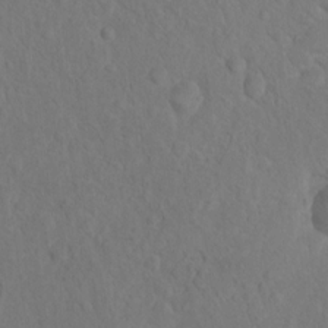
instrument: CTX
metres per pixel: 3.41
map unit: Ht
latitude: 5.4237
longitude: -29.6127
